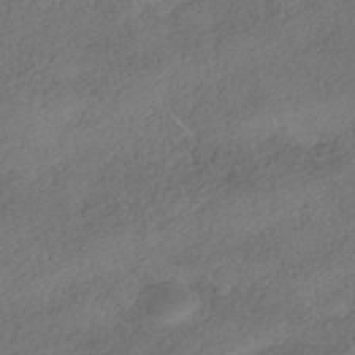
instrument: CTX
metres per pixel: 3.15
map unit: HNhu
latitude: -41.8044
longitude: 103.0864
